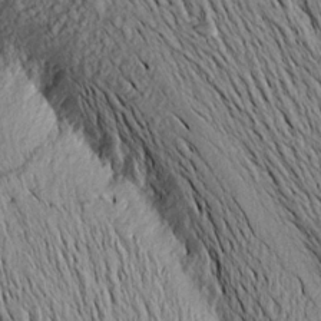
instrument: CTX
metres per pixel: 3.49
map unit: Aa
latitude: 16.6113
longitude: -147.1026
